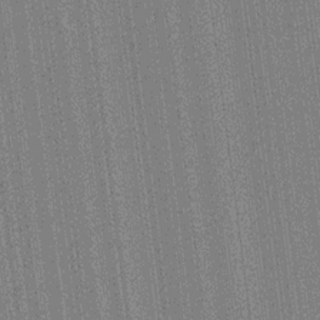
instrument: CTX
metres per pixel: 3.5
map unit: HNhu
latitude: 14.4412
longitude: 13.1998
